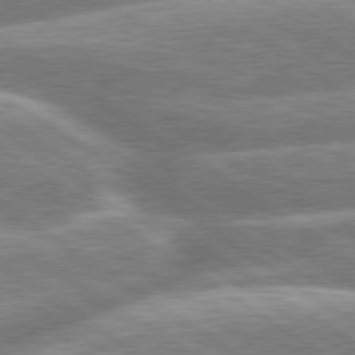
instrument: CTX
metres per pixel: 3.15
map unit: lApd
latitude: 79.7072
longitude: -159.4049
